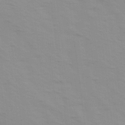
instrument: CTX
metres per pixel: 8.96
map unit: Ave
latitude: 14.2523
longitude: -103.8394
